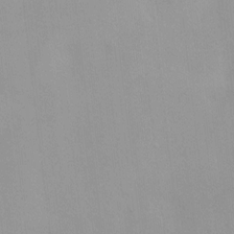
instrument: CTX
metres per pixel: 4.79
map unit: Ht
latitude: 5.9150
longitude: -29.1970
